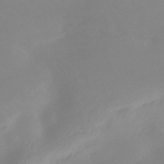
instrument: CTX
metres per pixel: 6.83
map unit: HNhu
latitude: -40.1983
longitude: 93.5777
